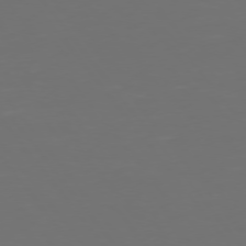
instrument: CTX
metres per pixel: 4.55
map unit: Hpe
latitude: 74.5546
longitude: -125.4615
